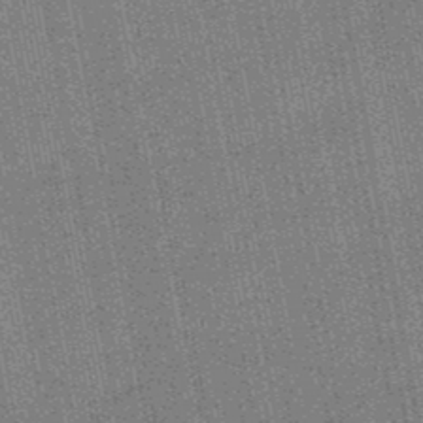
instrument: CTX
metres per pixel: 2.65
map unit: HNb
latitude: -48.8030
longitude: -38.6112
